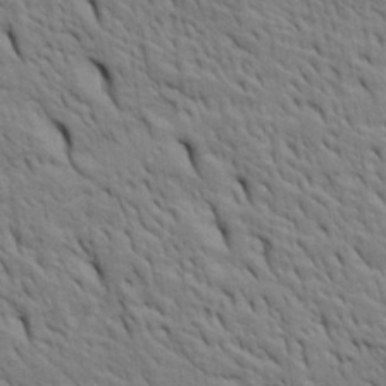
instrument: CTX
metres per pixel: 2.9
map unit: Htu
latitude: -3.8611
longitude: 152.0283
